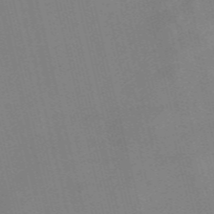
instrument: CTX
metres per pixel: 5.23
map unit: Nve
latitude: -58.5006
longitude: 51.0108
